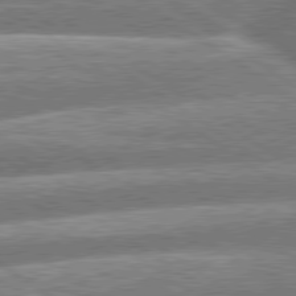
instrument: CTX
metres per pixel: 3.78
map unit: lApd
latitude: 79.8017
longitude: -159.3104
